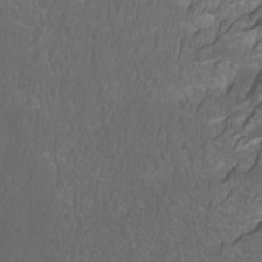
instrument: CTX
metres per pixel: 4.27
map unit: Htu
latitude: -5.5777
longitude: -73.6316
